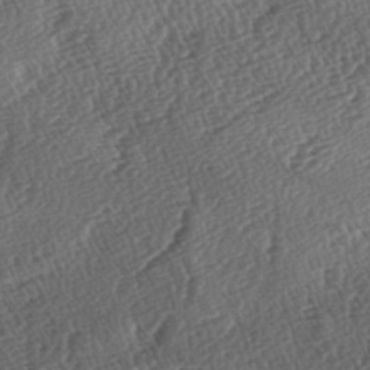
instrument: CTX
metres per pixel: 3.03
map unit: lAa
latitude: -3.5777
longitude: -122.6679
